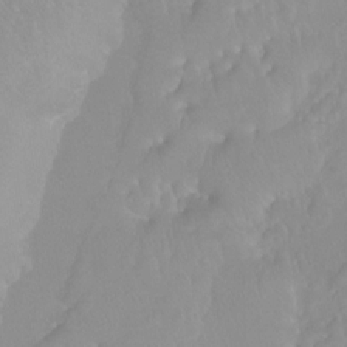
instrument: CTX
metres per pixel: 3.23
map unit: Ht
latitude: -6.8408
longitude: -32.0444
